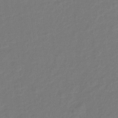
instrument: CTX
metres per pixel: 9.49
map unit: Hto
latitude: 5.3104
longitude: -32.4979
